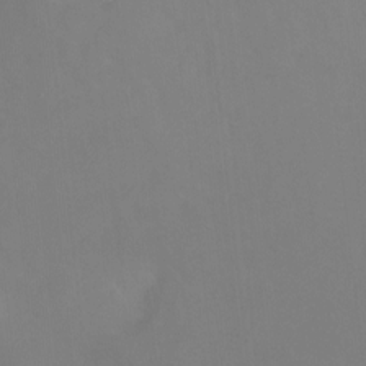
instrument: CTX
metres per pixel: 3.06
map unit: Ht
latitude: -11.0109
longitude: -43.9906
